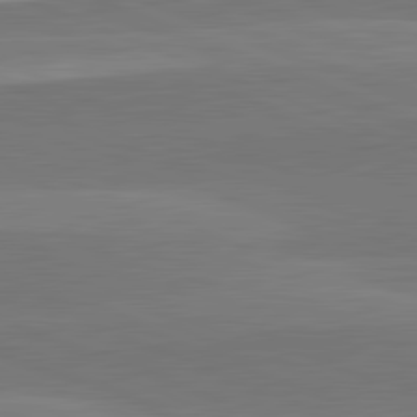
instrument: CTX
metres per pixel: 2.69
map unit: lApd
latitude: 82.2333
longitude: 137.9745
